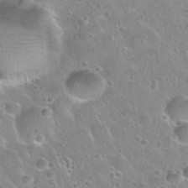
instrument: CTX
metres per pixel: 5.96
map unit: Nhu
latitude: 28.4601
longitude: -53.7261
